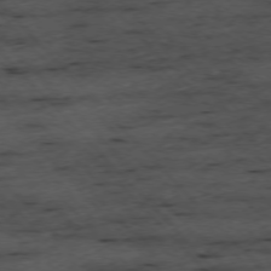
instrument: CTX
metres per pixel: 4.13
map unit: Ap
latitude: -76.3117
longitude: -87.6127
